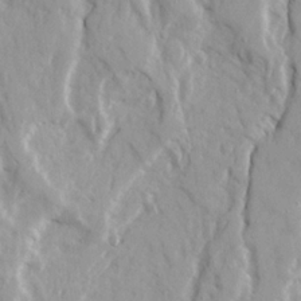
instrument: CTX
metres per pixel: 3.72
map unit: Ave
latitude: 22.8002
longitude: -132.2334
